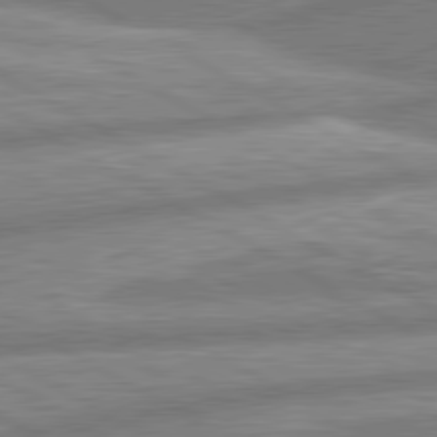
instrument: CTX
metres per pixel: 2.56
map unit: lApd
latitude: 80.5546
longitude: -165.9717
